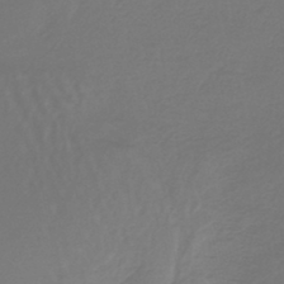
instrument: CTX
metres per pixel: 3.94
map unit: lHb
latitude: -43.3320
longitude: 63.4832
